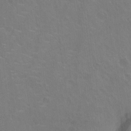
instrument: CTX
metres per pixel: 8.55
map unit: Hto
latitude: -10.8219
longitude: -38.3467
